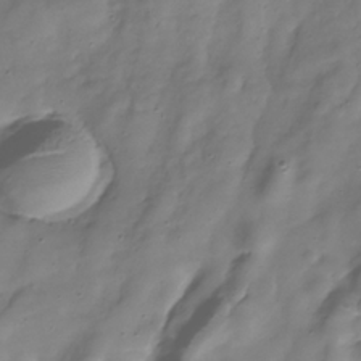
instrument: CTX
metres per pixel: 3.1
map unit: Hve
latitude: -30.5573
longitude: 94.3684
